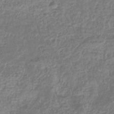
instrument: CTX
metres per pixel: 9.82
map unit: eHb
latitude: -37.1809
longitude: 80.2551
